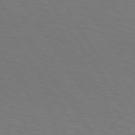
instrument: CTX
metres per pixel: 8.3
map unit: lApd
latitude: 73.6316
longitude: -75.7450
